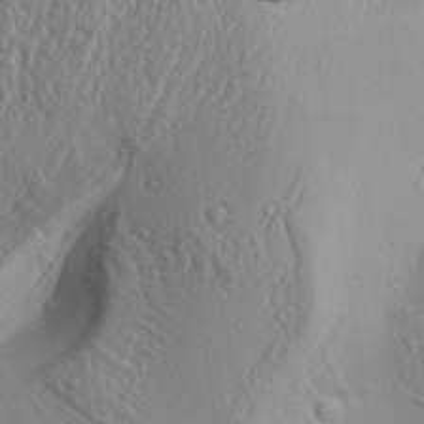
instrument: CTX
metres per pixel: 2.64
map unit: Aa
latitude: 30.3845
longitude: -136.4223
